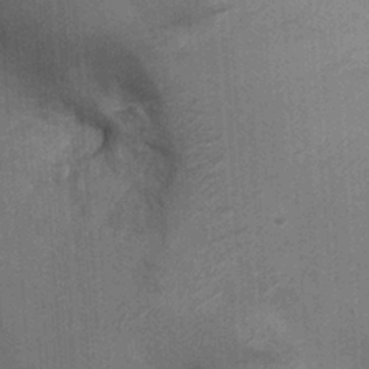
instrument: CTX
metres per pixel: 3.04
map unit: Ht
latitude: -3.3131
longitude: -15.4238
